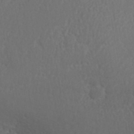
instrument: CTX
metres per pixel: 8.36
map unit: ANa
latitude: 41.1781
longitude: 53.4643
